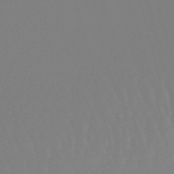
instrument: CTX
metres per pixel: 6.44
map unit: eHb
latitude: -49.6911
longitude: 68.1794
